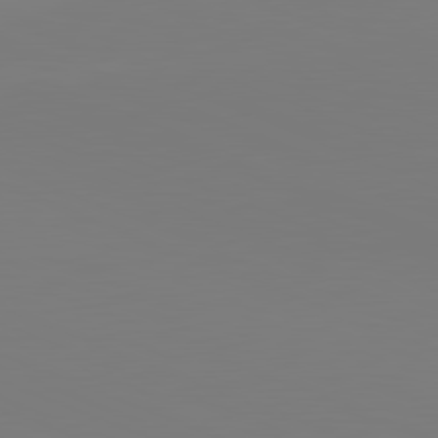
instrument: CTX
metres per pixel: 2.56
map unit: lApd
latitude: 81.9528
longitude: 146.6329
